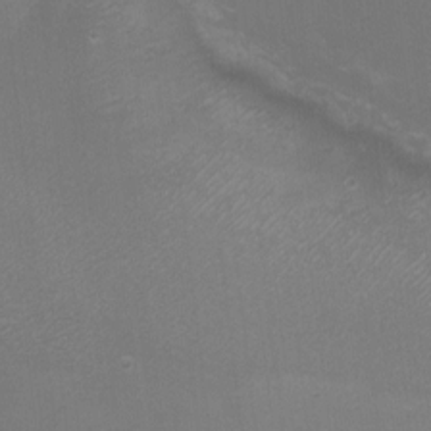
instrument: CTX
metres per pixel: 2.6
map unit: eHh
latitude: -5.5588
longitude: -78.8569
